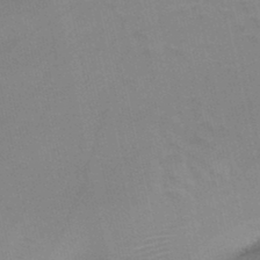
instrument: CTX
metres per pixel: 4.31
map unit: HNb
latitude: -45.6533
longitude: -41.6882
